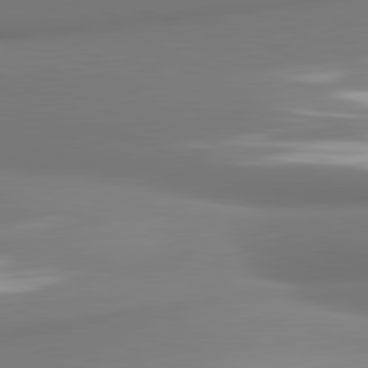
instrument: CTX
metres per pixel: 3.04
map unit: lApd
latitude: 81.4615
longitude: 176.9920
